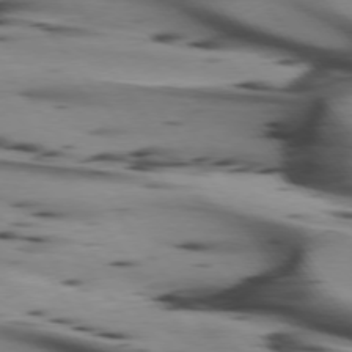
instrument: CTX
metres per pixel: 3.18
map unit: lApd
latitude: 75.0081
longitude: -65.0836
